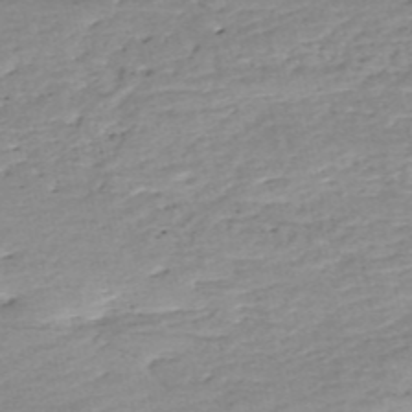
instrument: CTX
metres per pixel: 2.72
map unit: eHh
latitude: -52.6329
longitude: -24.1955
